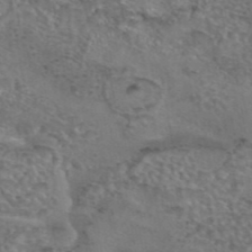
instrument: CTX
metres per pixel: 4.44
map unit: eAb
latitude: 43.4615
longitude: 103.5399
